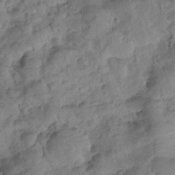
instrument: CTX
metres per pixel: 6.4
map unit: Htu
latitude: 0.1766
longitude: 174.7274
